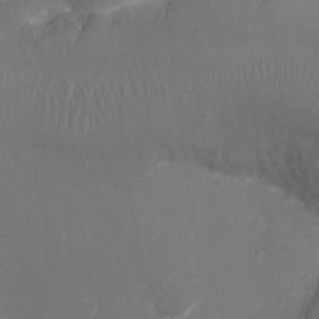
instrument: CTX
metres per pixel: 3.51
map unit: Ht
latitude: -18.1606
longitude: -43.7828
